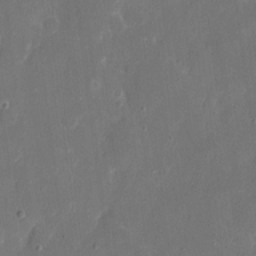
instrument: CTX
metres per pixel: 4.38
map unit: eHh
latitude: 8.7246
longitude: -68.9703
